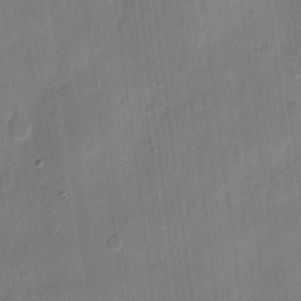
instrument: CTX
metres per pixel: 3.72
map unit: eHh
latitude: 11.6505
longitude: -69.0459
